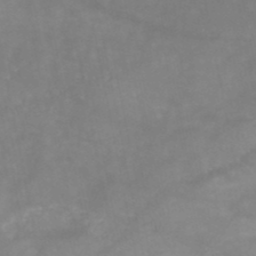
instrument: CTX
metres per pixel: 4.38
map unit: HNb
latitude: -49.0676
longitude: -38.7435
